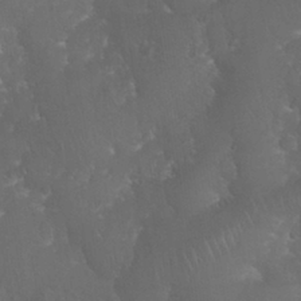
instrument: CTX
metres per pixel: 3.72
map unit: Nhu
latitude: 28.7057
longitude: -66.1577
